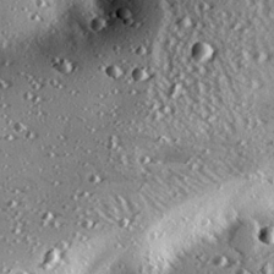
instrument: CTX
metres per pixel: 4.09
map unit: eHh
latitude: 22.2900
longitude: -90.1389
